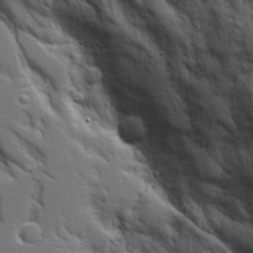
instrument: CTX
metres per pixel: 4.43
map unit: Aa
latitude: 18.1577
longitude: -125.4426
